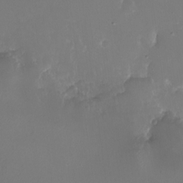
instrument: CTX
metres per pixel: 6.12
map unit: eHh
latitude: -6.1228
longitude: -78.0633
